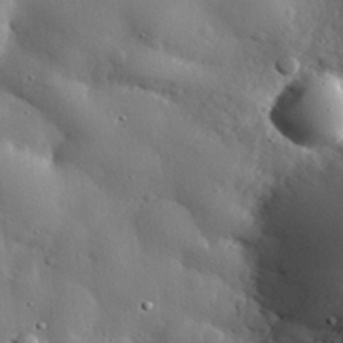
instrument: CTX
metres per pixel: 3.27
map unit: eHh
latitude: 30.4601
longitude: -80.7624
